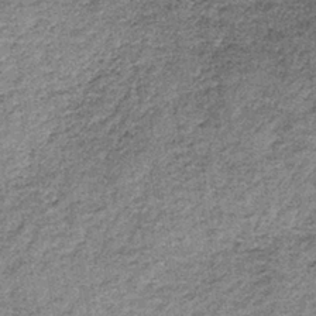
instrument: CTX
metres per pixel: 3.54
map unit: lHb
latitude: -36.4062
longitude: 64.8219
